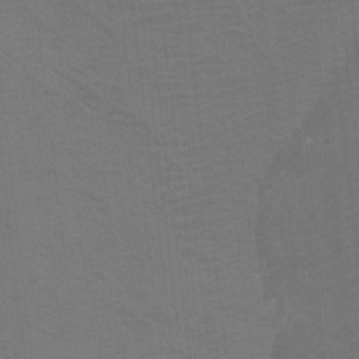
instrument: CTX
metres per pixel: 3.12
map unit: Htu
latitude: -11.8233
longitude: -71.5749
